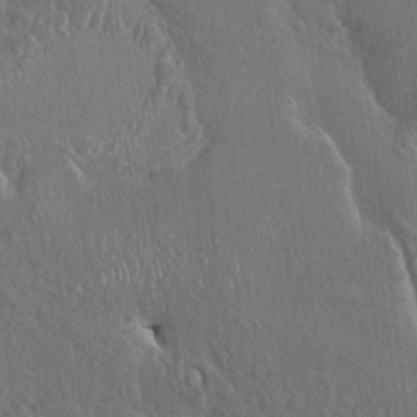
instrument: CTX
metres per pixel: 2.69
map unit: HNhu
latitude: 4.0255
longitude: 6.6707
